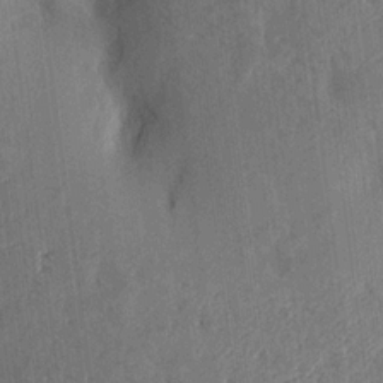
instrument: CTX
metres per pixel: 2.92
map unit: Aa
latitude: 17.0081
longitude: -148.2711
